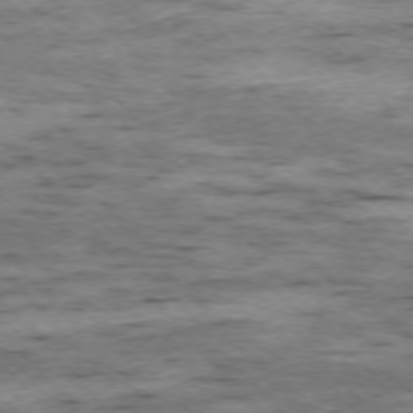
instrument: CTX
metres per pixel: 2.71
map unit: Ap
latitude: -75.8801
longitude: -89.6505
